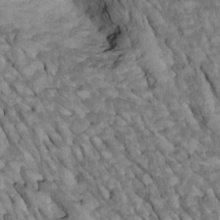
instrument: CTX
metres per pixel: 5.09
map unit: Htu
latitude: 1.4993
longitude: 144.5007
